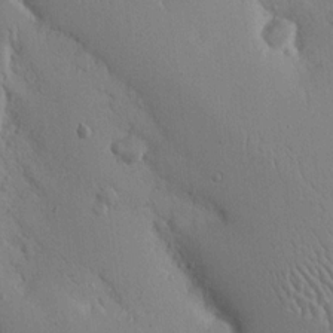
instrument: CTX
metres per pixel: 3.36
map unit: Nhu
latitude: 14.9892
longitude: -78.4223
